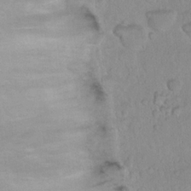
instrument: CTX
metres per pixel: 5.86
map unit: Hto
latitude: 16.4790
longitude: -40.7624
